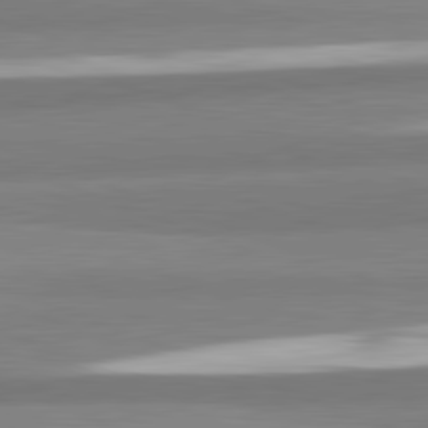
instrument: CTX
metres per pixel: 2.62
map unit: lApd
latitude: 82.2522
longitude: 173.0486
